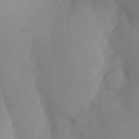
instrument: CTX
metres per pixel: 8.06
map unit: eHh
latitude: 11.4993
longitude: -61.5371
